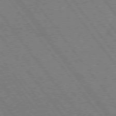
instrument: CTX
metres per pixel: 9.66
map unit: Hpe
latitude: 75.1025
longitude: -149.5938
